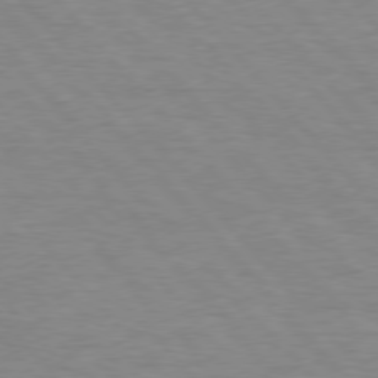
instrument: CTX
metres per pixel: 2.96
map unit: lApd
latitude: 76.0633
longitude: -87.1025
